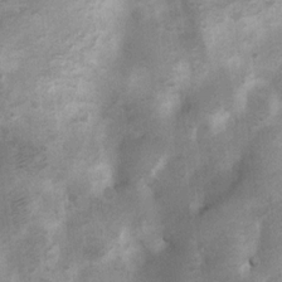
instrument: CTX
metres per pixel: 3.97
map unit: Nhu
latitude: 6.7813
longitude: -23.4804
